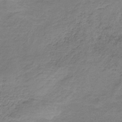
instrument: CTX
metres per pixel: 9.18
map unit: HNb
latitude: -34.3495
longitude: 56.5385
